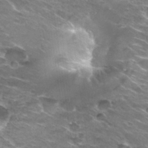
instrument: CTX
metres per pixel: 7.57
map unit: Hto
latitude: 29.7638
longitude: -42.7435
